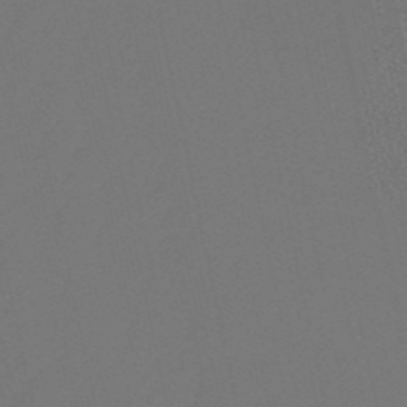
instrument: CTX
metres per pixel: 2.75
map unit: lHb
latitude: -50.9731
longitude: 80.4251
